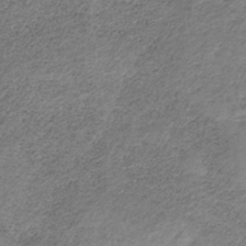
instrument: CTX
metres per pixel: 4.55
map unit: HNb
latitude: -32.8786
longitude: 61.2943
